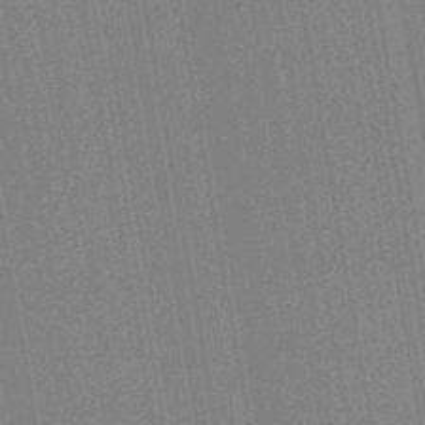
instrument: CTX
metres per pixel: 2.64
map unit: lHb
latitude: -44.6896
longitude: 74.4062
